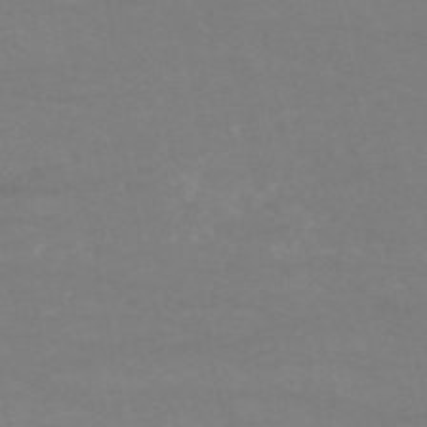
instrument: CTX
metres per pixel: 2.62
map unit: HNb
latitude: -53.7477
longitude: -34.4034
